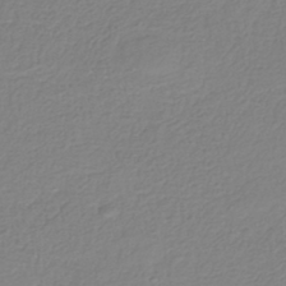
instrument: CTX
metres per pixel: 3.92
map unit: HNhu
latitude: -44.2362
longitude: 105.3131
